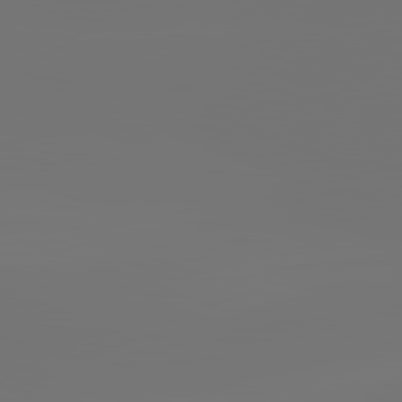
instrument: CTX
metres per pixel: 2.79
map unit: lApd
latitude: 81.9339
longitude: -153.5371
